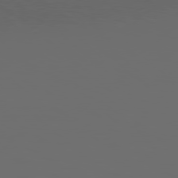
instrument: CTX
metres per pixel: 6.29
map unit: Hpe
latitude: 78.4601
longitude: -177.2159
